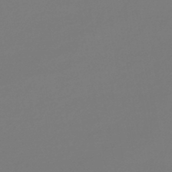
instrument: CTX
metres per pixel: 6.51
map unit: lHb
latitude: -46.1605
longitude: 76.0661
